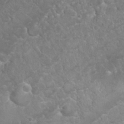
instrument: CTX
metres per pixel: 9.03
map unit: Nhu
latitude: 24.1766
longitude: -60.0255
